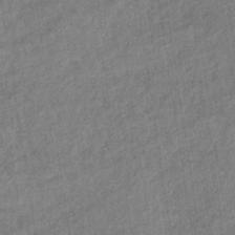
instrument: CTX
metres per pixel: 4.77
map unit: eHb
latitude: -34.2362
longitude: 77.8044
